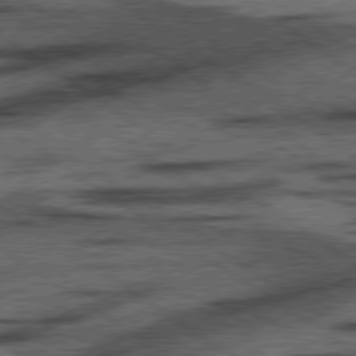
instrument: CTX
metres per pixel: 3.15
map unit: lApd
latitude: 78.1956
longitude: -54.2522
